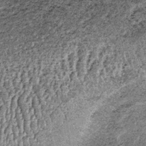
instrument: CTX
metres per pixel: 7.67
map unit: lHb
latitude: -37.6155
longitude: 67.1243
